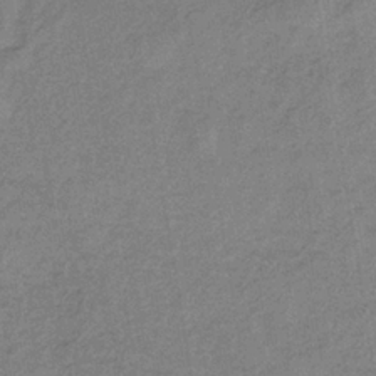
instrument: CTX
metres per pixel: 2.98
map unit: HNb
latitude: -33.3888
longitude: 62.4818
